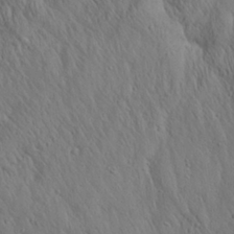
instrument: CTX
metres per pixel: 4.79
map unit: Aa
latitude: 26.3089
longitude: -141.4615
